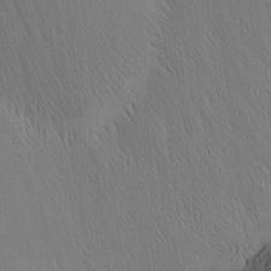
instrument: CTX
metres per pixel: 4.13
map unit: Nhu
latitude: -4.5007
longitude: -150.9513
